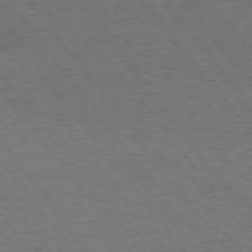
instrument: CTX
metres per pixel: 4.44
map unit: Hpe
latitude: 74.6679
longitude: -141.6316
